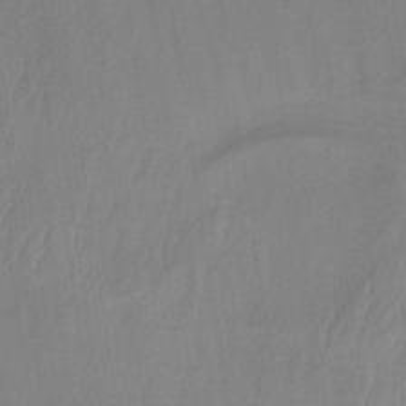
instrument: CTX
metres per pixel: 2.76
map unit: lHb
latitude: -34.2173
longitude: 66.8786
